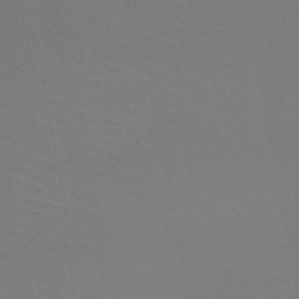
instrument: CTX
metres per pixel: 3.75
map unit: HNb
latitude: -51.5777
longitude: -42.7057
